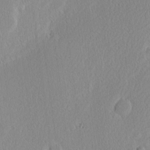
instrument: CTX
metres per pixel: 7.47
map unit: Nhu
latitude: 2.1011
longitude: -77.2348
